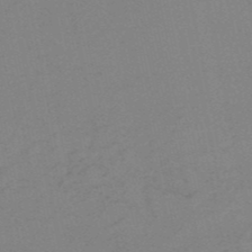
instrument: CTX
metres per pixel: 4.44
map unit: HNb
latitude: -51.9745
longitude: -52.3090
